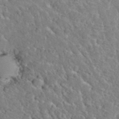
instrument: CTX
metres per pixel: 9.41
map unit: Hto
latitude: 36.1011
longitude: -49.7261
